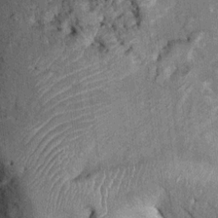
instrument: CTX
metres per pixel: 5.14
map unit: Hto
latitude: 15.3482
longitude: -34.7435
